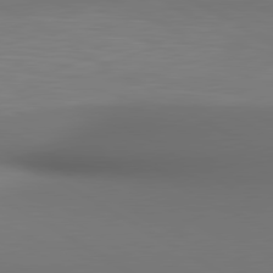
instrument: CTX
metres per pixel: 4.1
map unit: lApd
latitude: 80.7246
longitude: 137.6721
